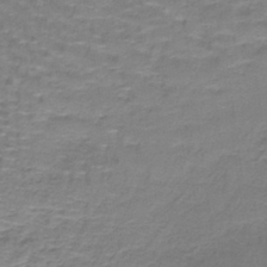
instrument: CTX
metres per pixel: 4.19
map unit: lHb
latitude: -42.1605
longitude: 58.0660
